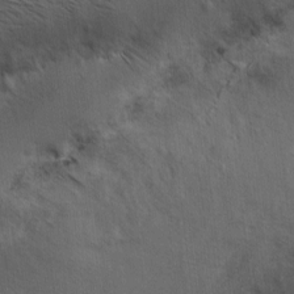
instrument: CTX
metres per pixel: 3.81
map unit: Hve
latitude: 2.5545
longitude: -124.0633
